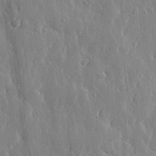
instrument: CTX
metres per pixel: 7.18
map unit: lHvf
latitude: 18.4223
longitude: -115.8205
